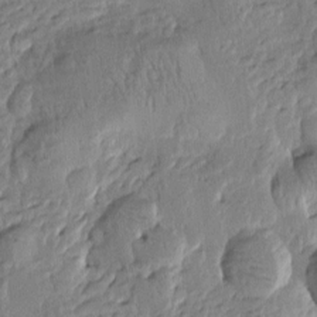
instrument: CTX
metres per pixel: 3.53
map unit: Htu
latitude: -0.4440
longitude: -177.0458
